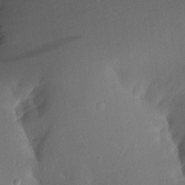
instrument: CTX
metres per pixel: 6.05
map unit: Aa
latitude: 22.1578
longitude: -147.1404
